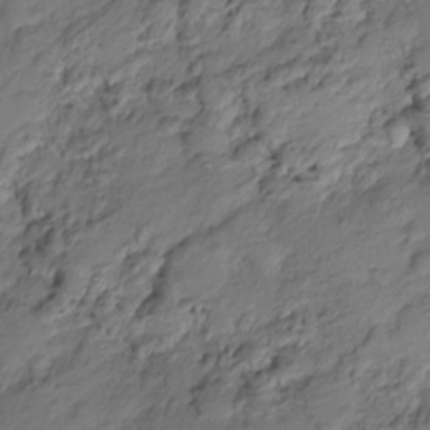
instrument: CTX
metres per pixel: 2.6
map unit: HNhu
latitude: -20.9919
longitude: 84.5762
